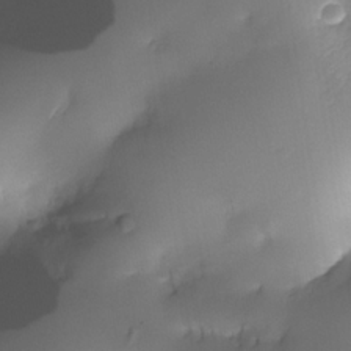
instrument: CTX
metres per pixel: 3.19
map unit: Nhe
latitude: -34.2928
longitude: -144.5734
